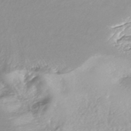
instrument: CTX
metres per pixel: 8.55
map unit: HNhu
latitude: -44.5385
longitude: 98.5574
